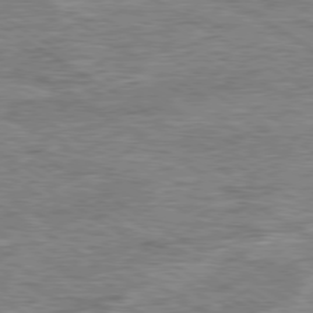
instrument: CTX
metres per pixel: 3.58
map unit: Ap
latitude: -79.9745
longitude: -78.0444
